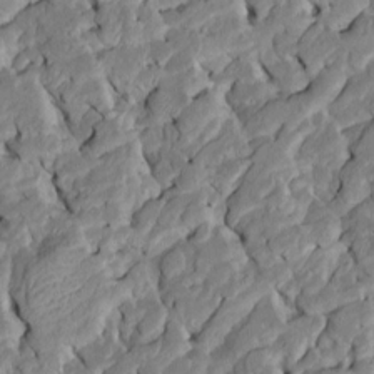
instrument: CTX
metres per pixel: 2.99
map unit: Htu
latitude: -7.1809
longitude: 145.2754
